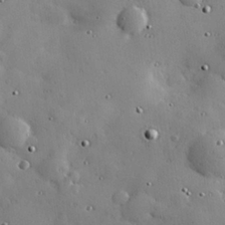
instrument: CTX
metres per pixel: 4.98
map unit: Hve
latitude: 27.0270
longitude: -92.5545
